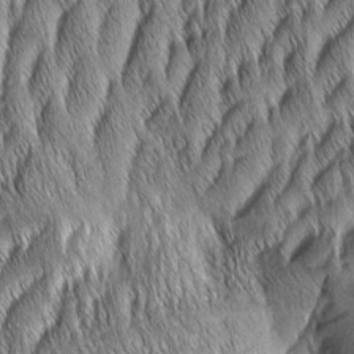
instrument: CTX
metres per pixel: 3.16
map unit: Aa
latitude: 7.1403
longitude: -131.0837
